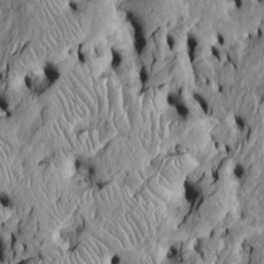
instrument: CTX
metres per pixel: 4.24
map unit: Htu
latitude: -5.6533
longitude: 157.3132
